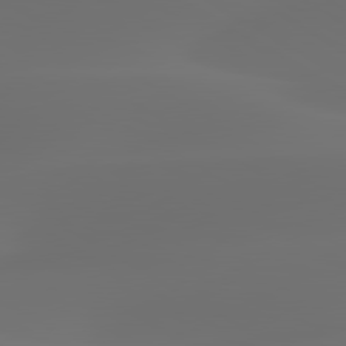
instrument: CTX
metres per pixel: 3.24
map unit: lApd
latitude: 80.2711
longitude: -85.7072
